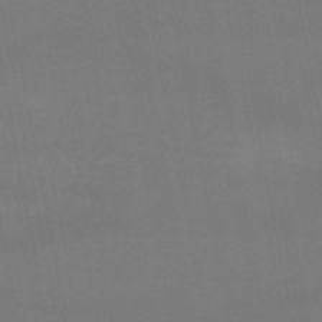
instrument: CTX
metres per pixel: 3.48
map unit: lHb
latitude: -47.0675
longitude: 75.5588
